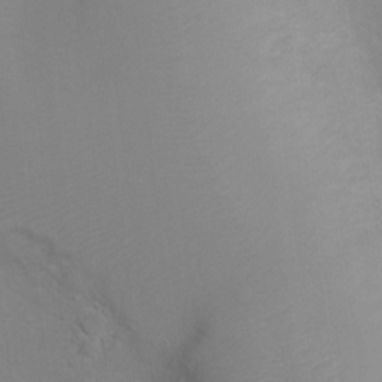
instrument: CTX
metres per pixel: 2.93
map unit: Ht
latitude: -2.6707
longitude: -28.4601
